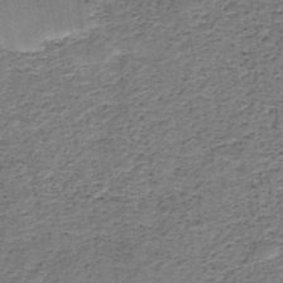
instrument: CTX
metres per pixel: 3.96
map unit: HNb
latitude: -48.6897
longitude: -40.0444
